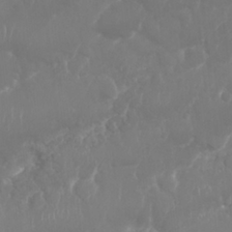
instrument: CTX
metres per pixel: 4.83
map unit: Nhu
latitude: 26.1578
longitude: -61.4804
